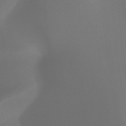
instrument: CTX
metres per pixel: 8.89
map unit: HNhu
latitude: -47.7666
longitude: 30.5385
